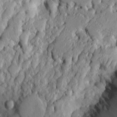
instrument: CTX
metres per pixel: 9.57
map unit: Htu
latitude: -6.1794
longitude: 158.0283
